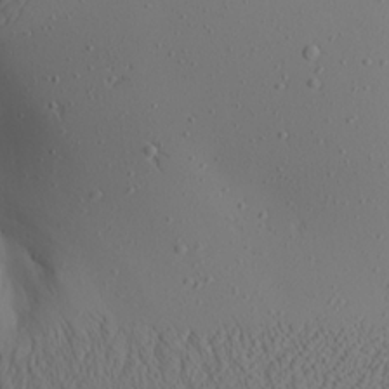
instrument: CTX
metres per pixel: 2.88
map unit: Aa
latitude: 24.1011
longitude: -144.2144
